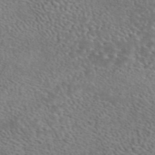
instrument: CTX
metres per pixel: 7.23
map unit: eAb
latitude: 44.8758
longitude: 114.9919
